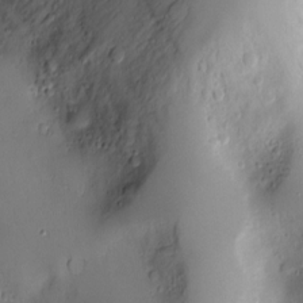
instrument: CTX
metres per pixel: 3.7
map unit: Nve
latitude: -8.5952
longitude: 173.7855
